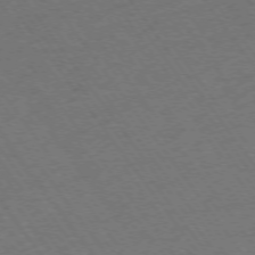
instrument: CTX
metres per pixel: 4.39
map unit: Ap
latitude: -74.7652
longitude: -70.8947
